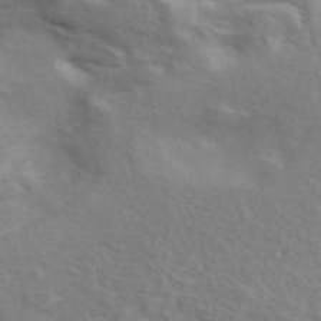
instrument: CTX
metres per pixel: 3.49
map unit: ANa
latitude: 45.4237
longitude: 25.7289
